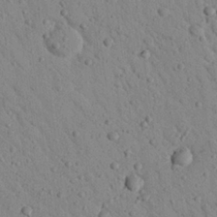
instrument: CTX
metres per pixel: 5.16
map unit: Nhu
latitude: 23.0080
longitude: -76.1577
